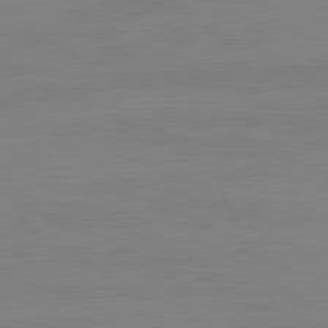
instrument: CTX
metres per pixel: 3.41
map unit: lApd
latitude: 81.4426
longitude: -176.6490
